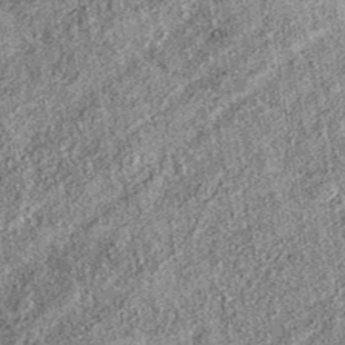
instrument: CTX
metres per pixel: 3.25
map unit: eAb
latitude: 37.5749
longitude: 109.3887
